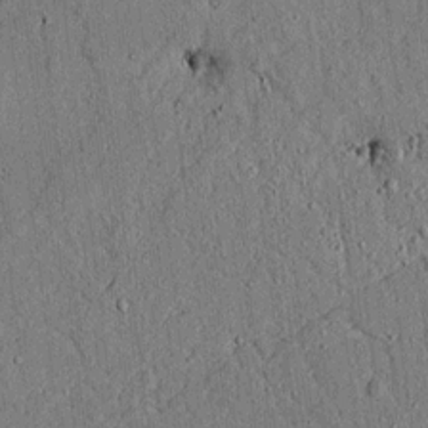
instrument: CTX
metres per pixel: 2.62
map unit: lAvf
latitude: 4.8002
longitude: 169.5588
